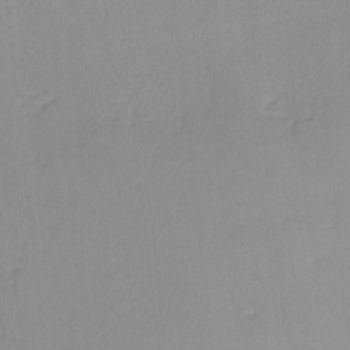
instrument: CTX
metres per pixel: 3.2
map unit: lHvf
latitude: -12.2929
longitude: -99.7449
